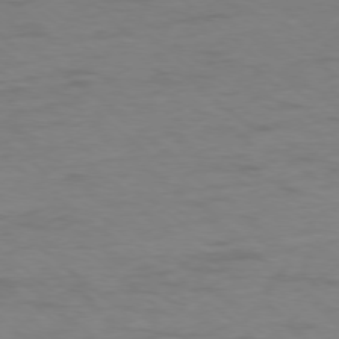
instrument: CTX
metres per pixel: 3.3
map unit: Ap
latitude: -77.1809
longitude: -76.7813
